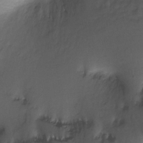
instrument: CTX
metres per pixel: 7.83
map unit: Ht
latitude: -8.7085
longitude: -39.2726
